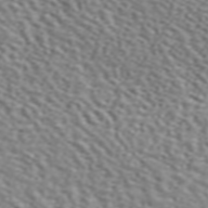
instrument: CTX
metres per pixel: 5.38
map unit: ANa
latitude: 46.0255
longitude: 49.0109
